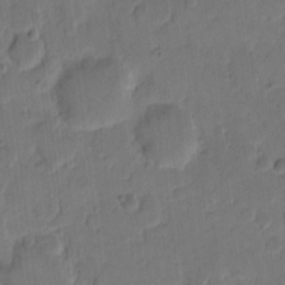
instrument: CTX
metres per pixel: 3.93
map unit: eHh
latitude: 12.4412
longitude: -65.9528
